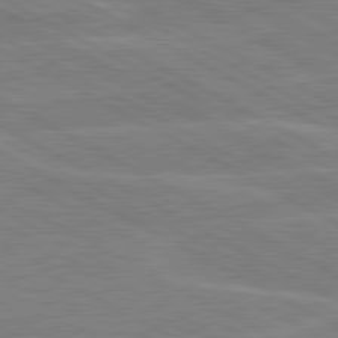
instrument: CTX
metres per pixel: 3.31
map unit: lApd
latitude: 80.6490
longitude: 121.5210
